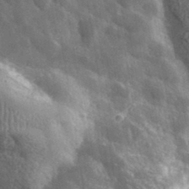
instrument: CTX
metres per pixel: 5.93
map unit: lHvf
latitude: 35.7827
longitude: -90.0444
